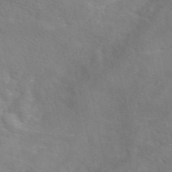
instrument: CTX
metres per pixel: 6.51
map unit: eAb
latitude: 49.2915
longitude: 119.6155
